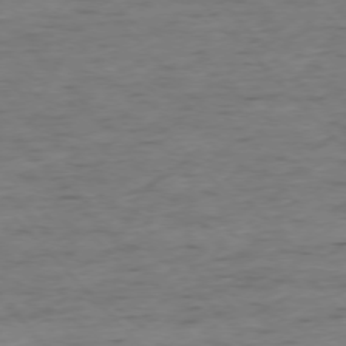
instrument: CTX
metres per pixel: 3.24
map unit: Ap
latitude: -76.5574
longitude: -89.6316
